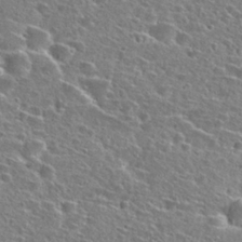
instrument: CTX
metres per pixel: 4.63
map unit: Hto
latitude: 26.3467
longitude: -47.0837
